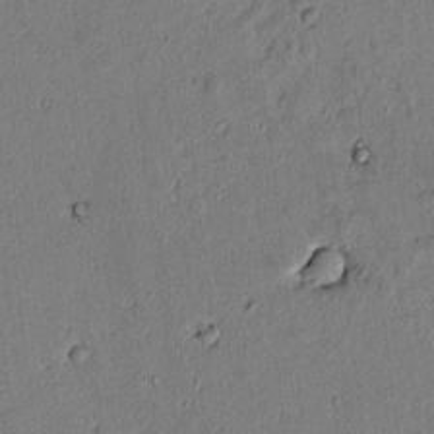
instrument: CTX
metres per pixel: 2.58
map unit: lAvf
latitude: 5.7450
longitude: 168.8219
